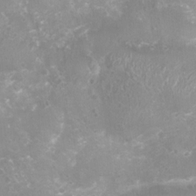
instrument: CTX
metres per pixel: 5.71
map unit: Nhu
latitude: 7.5371
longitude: -20.7624
